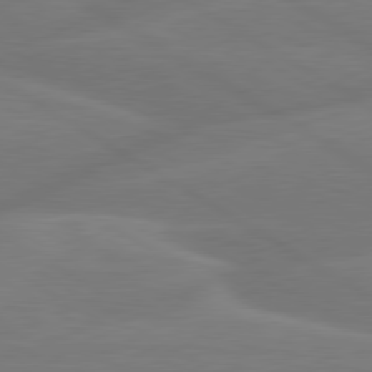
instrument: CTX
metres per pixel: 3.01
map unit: lApd
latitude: 79.8961
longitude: -143.6505
